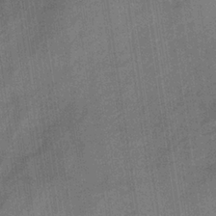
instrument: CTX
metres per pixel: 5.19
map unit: lHb
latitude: -33.8989
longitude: 65.8045
